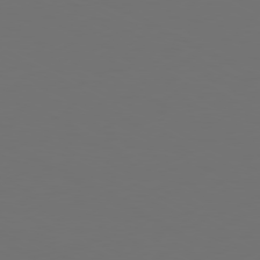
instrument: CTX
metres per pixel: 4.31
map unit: Ap
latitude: -80.5763
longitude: -59.2726
